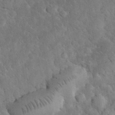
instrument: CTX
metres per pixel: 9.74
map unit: eHh
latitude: 32.8758
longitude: -66.1766
